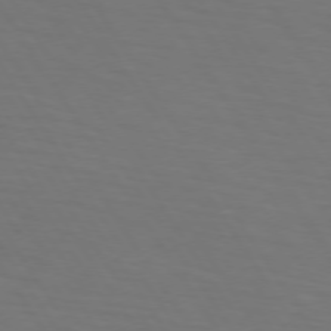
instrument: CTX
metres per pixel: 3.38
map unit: lApd
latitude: 73.4049
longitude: -75.4238
